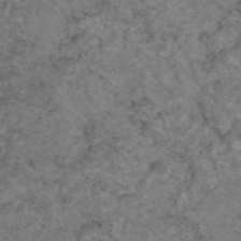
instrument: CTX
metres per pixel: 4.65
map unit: eAb
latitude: 47.8584
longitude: 113.2943
